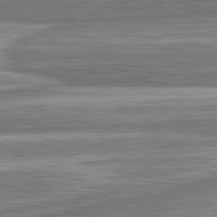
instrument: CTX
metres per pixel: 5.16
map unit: lApd
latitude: 82.7435
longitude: 166.8219
